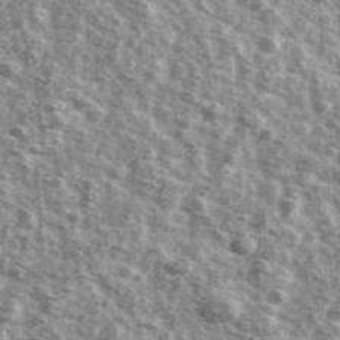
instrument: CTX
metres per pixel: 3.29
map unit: Ave
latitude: 41.7450
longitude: -106.7435
